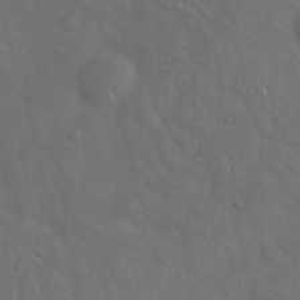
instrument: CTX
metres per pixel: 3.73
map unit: Hto
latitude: 19.2348
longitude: -53.8206
